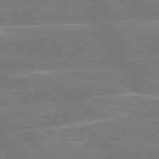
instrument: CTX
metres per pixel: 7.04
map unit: Hpe
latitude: 78.8758
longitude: -130.2334
